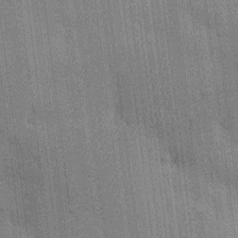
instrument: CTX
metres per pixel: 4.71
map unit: HNhu
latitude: 14.8569
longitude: 12.7274
